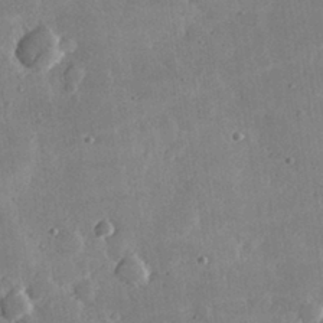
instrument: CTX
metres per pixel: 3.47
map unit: lHvf
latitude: 32.1767
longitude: -91.2348
